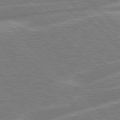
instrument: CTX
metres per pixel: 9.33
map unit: Hpe
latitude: 77.6127
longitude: -151.3859
